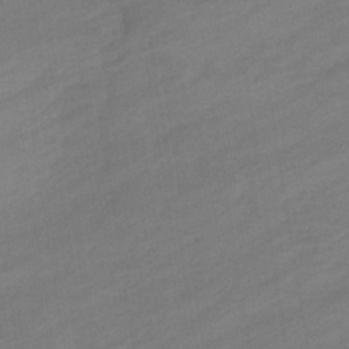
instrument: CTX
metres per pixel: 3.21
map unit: eHb
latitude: -36.6140
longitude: 78.3306
